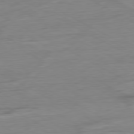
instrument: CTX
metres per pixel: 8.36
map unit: Ap
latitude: -80.5196
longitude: -77.9528
